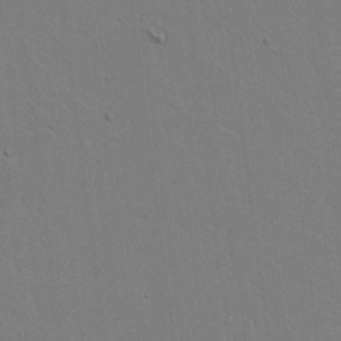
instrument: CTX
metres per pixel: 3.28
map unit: lAvf
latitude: 17.0458
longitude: -127.2159
